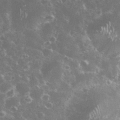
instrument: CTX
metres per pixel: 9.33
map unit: eHh
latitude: 34.8569
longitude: -60.4034
